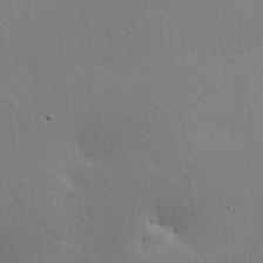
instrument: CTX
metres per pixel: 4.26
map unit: Hve
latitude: 18.2333
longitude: 149.5588
